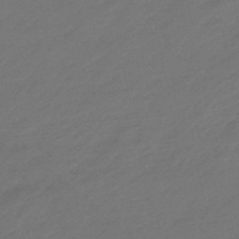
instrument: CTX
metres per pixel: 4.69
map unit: eHb
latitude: -47.7477
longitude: 85.7855
